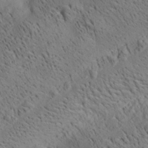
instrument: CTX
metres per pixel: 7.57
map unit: lAa
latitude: 20.1200
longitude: -140.0822
